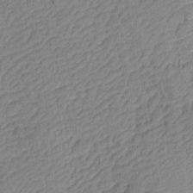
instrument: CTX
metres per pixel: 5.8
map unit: Aa
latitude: 16.3467
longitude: -146.2145
